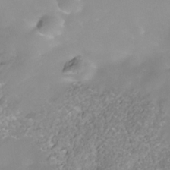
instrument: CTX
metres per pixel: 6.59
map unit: Nhe
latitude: -36.4251
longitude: -117.8961
